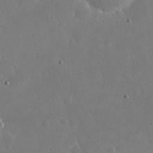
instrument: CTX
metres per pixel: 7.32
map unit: eHh
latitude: 20.8569
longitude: -68.7435
